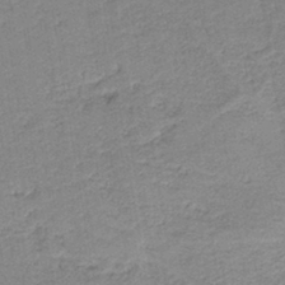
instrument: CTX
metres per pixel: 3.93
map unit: HNb
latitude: -40.2550
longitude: 50.4251
